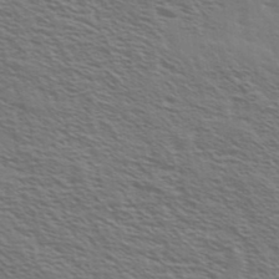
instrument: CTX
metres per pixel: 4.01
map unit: Ave
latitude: 37.7072
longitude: -109.2348
